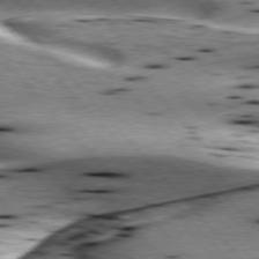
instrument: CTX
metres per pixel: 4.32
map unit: lApd
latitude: 76.1200
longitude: -61.1592
